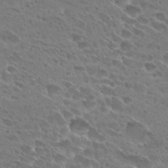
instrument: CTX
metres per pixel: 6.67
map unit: Hto
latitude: 28.2144
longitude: -39.5560
